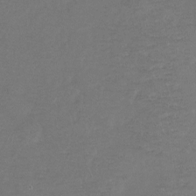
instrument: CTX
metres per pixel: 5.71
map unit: Hto
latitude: -7.7288
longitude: -36.1011
